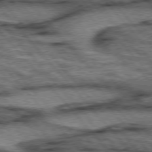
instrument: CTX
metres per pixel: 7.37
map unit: lApd
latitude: 75.8205
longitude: -49.8016
